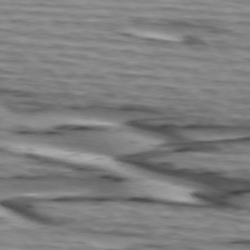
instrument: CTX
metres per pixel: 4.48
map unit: lApd
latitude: 74.5168
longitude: -72.1200
